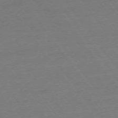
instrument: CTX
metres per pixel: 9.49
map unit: Ap
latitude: -74.6708
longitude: -82.8569
